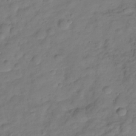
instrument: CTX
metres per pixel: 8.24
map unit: Hve
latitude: -28.1984
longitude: 91.8990
